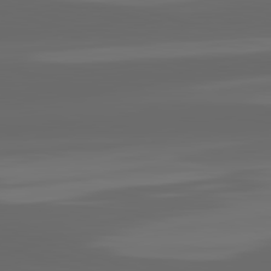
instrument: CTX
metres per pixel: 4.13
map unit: lApd
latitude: 83.0080
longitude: -132.2900
